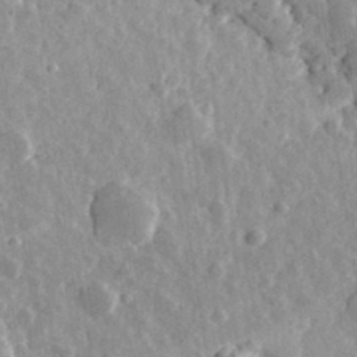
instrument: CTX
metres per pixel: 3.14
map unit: eHh
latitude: 32.1389
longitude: -79.7828
